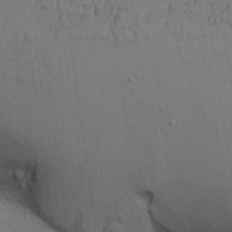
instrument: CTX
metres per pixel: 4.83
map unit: Aa
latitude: 26.7435
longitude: -129.9906
